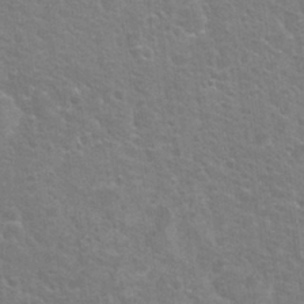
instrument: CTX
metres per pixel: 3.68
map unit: Nhu
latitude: 25.2914
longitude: -51.6693
